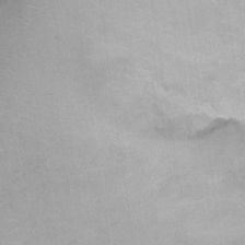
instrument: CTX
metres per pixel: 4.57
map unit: Ht
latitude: 2.6301
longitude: -29.2726
